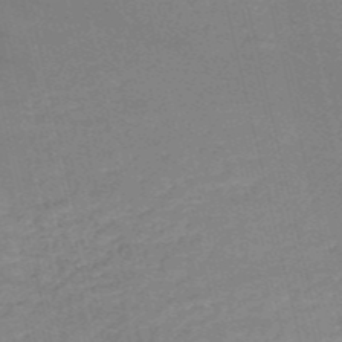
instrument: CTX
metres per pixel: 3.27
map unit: HNb
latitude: -53.4643
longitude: -37.2348
